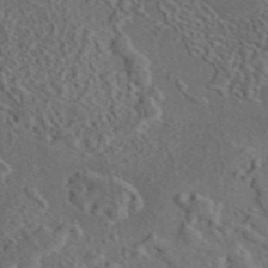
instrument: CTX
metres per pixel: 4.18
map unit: eAb
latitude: 43.9717
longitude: 114.5385
